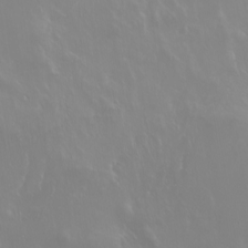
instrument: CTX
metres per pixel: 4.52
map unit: Ht
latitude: -2.6518
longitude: -60.5923
